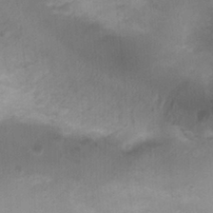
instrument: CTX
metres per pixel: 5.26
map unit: Nhu
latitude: -0.0283
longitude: -16.8947
